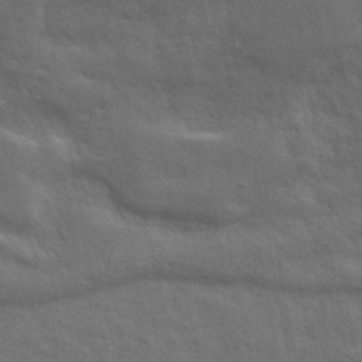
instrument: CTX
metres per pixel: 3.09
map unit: ANa
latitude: 47.7828
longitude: -76.5545
